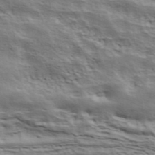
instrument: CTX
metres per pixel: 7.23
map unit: ANa
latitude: 41.7639
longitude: 49.6533
